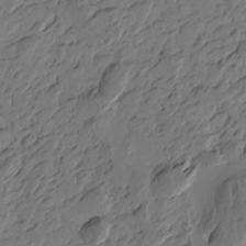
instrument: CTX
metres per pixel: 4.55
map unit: Htu
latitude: -3.8989
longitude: -178.1389
